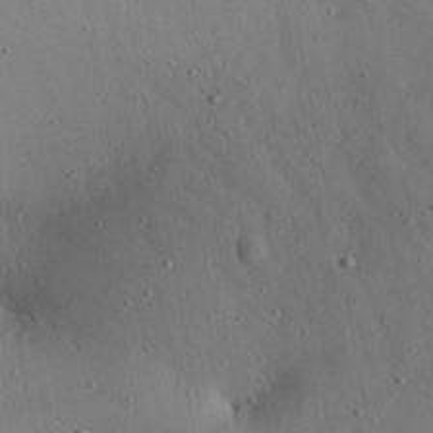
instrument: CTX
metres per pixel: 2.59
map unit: Aa
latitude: 22.8002
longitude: -142.7057
